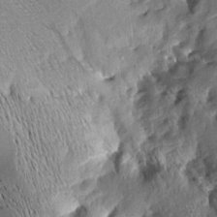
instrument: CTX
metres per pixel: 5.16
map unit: Aa
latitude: 9.2537
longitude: -142.8947
